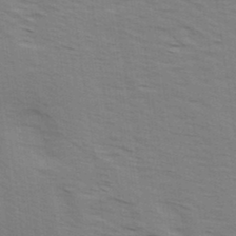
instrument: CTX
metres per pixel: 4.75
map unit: Ave
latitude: 15.0270
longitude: -102.7246
